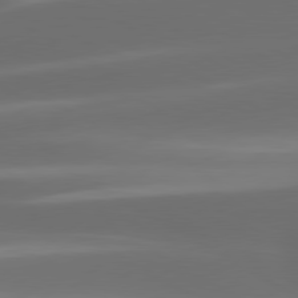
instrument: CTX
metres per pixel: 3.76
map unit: lApd
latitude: 80.0633
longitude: -144.8569
